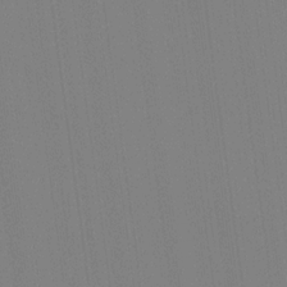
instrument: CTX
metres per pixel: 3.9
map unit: Hve
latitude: 18.3089
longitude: 149.8990
